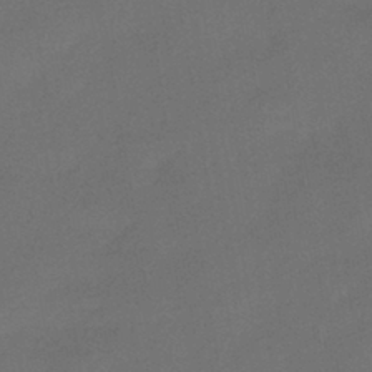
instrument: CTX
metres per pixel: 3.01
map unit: HNhu
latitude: -41.6911
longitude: 92.4062
